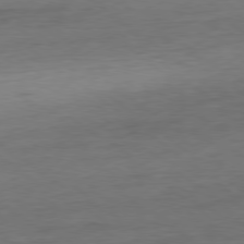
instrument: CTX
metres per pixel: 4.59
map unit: Ap
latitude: -79.7666
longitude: -70.8569
